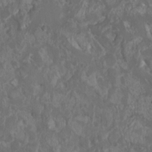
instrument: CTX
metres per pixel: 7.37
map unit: Nhu
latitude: 7.6316
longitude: -19.9906
